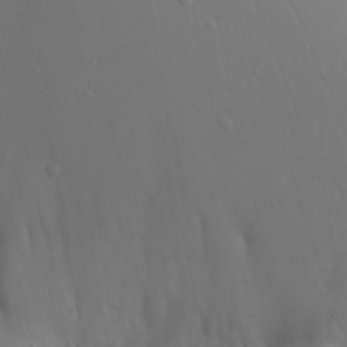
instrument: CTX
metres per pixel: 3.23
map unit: Aa
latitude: 29.6127
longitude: -132.6868
